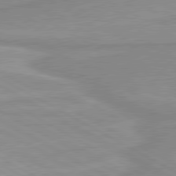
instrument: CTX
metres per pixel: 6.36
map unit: lApd
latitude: 80.2900
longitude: 171.0864
